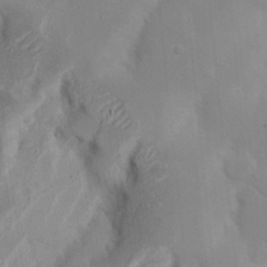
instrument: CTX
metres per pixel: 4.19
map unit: Nhu
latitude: 18.1766
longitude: -73.4427
